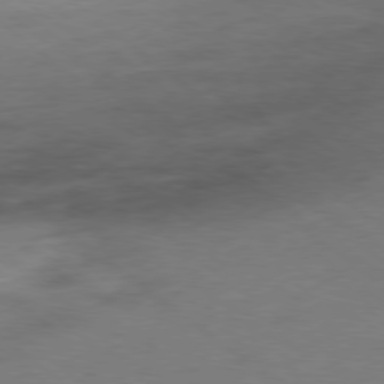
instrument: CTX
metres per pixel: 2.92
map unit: Ap
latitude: -79.1431
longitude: -78.4034
